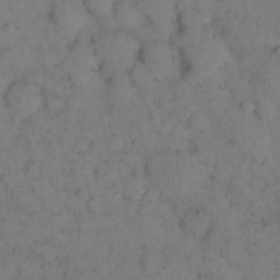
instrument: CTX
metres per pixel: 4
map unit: eHh
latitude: 15.7072
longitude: -63.4994
